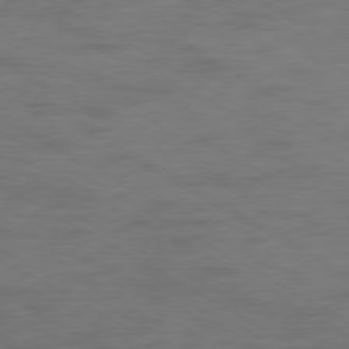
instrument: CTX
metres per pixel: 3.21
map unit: Ap
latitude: -77.0864
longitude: -75.9339
